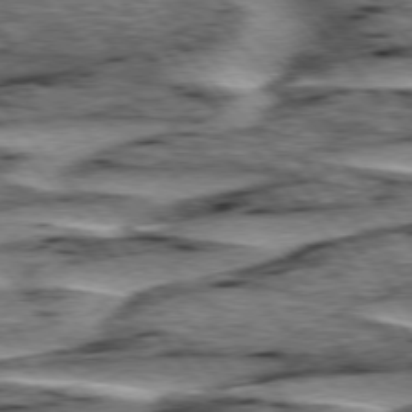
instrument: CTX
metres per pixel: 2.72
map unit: lApd
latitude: 76.2333
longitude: -71.1592
